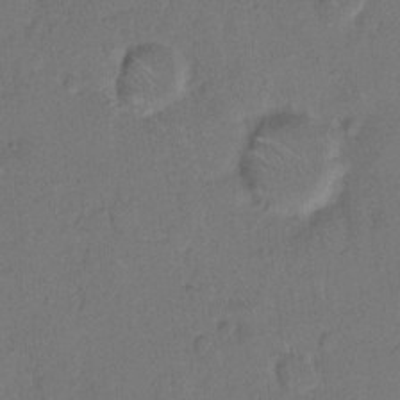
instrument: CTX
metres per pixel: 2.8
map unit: Hto
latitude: 7.6883
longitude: -62.1389
